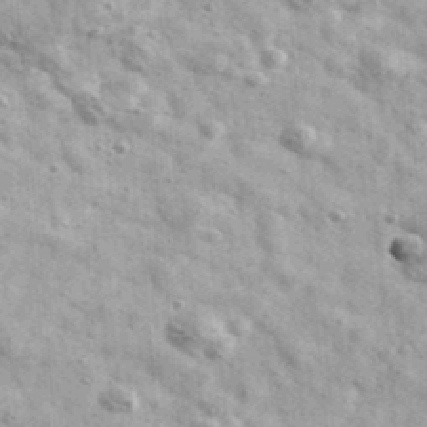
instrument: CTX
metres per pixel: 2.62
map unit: Ave
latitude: 41.1781
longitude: -106.7624
